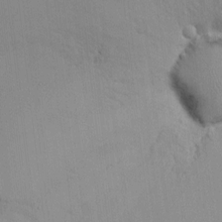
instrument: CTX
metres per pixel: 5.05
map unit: HNhu
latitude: 6.9136
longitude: 1.1809
